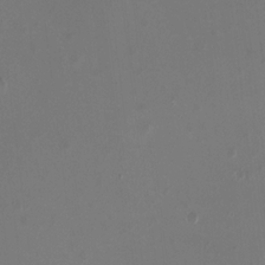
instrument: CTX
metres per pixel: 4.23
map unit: HNhu
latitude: -2.3684
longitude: -0.8947
